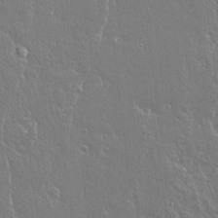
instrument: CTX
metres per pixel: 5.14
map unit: lAvf
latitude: 14.3657
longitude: -127.9150
